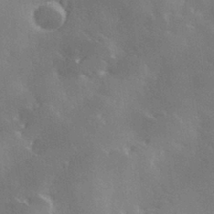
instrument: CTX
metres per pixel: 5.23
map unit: Hve
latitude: 28.8191
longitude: 145.6533
